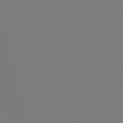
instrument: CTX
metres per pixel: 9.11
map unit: Nve
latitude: -57.5966
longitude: 53.3509
